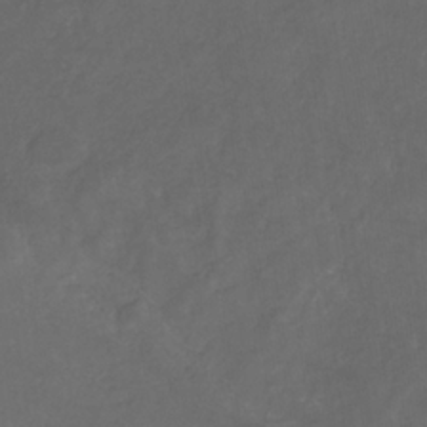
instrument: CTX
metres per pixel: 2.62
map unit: eHb
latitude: -32.6141
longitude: 72.0094
